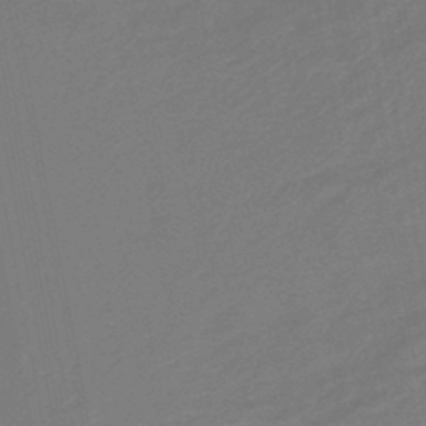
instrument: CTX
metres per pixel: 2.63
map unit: lHb
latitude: -46.5007
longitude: 74.8975
